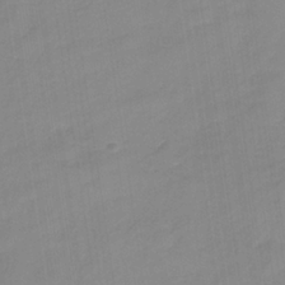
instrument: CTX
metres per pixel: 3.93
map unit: HNb
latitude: -35.8611
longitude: 51.5966
